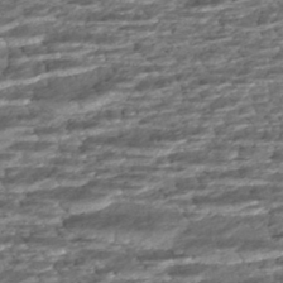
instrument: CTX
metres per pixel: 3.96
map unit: HNhu
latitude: -46.0472
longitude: 105.9745
